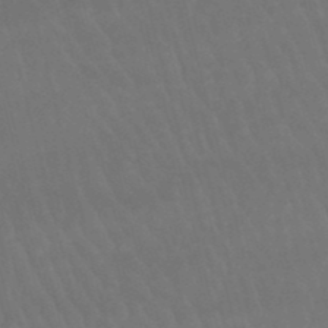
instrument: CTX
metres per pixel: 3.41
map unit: lHb
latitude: -46.9541
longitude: 77.5399
